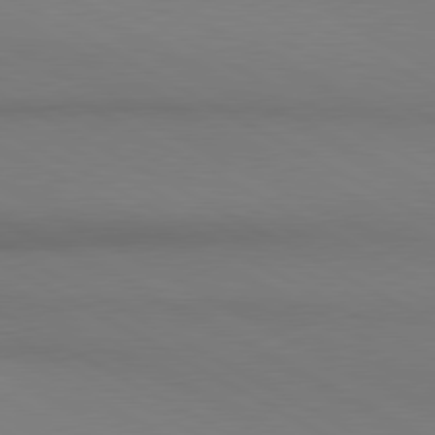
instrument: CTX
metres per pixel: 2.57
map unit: lApd
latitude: 80.6113
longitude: 146.3117
